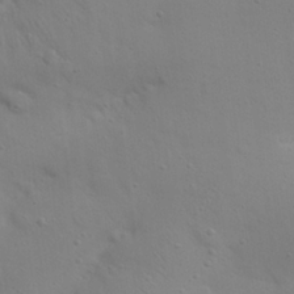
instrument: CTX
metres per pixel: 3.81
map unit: eHh
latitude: 25.1025
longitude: -69.7450
